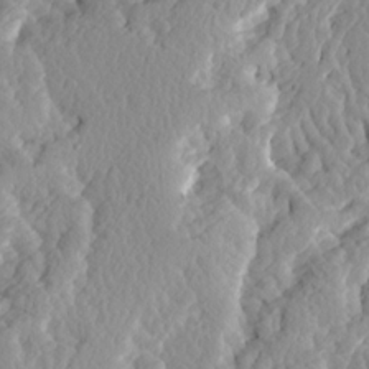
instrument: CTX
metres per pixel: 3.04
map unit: Ave
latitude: 14.4412
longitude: -135.1025
